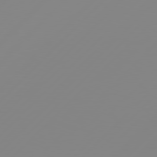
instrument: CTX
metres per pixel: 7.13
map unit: Hpe
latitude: 77.8961
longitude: -139.2537
